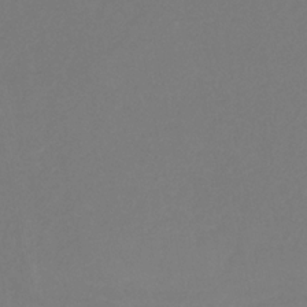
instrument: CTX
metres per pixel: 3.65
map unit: eHb
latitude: -30.8975
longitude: 66.4251
